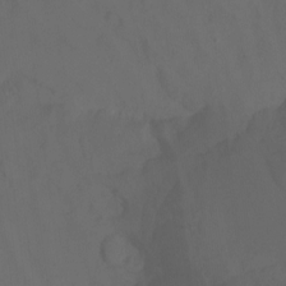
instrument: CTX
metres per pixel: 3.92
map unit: Nhu
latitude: -14.0472
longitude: -52.4034
